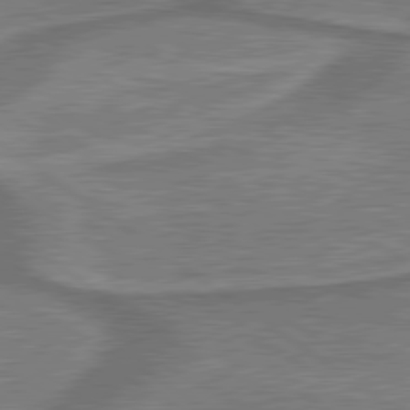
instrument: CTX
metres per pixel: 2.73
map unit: lApd
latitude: 79.8206
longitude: 171.9745
